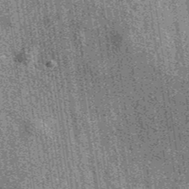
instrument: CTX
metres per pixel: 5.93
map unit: eAb
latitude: 39.4048
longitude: 107.2943
